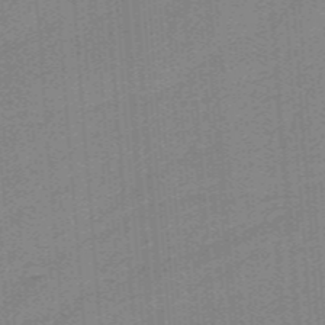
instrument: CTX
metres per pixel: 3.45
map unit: HNb
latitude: -38.5763
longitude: 53.8611
